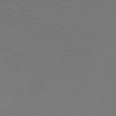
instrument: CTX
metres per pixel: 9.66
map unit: lHb
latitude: -42.8408
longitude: 58.1794
